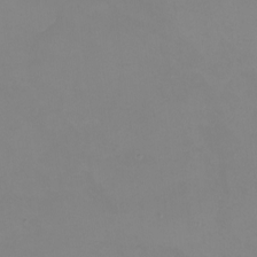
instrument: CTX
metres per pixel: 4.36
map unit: Nhu
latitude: -9.0486
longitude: -81.4426
